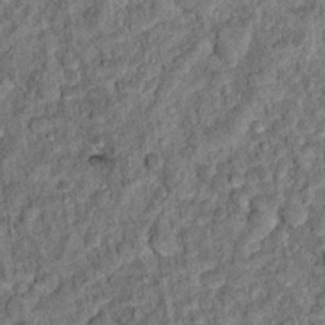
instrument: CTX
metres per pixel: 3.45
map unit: Hto
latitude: 14.3468
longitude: -34.4601
